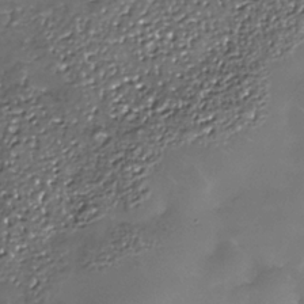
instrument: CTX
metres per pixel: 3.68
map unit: Nhe
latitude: -35.7667
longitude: -92.5734
